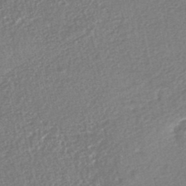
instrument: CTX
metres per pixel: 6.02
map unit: HNhu
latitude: -47.4832
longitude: 102.0283
